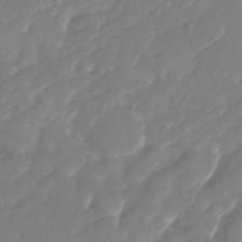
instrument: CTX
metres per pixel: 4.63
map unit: Nhu
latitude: -29.0487
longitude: -71.5560
